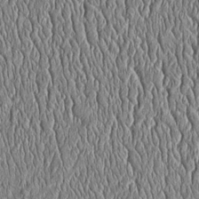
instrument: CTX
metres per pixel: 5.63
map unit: Htu
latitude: -4.1983
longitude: 157.8611
